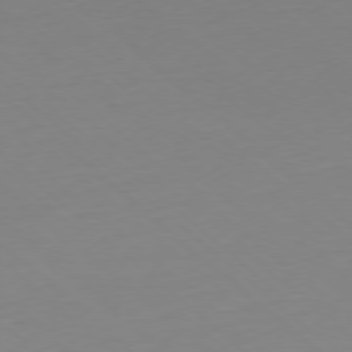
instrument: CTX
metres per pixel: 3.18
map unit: Hpe
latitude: -77.9745
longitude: 12.7085
